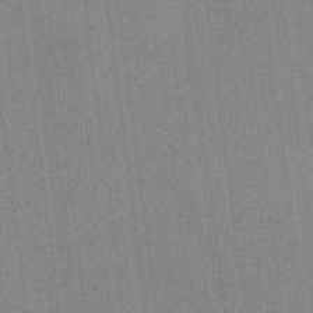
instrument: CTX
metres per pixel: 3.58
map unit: lAvf
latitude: -6.6140
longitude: -114.1010
